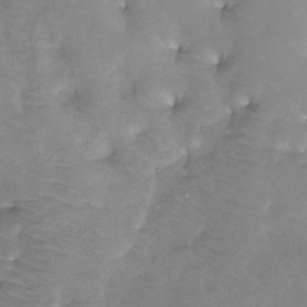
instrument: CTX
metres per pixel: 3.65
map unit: Ht
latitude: -12.5385
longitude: -45.1592
